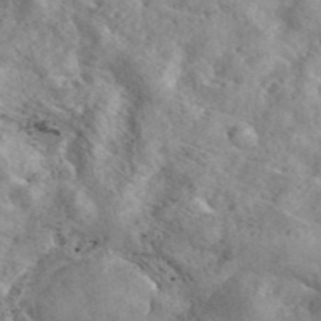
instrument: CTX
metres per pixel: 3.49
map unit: eAb
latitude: 45.4237
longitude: 128.4251
